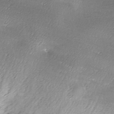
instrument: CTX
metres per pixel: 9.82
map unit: Ave
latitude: -7.3320
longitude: -123.0269
